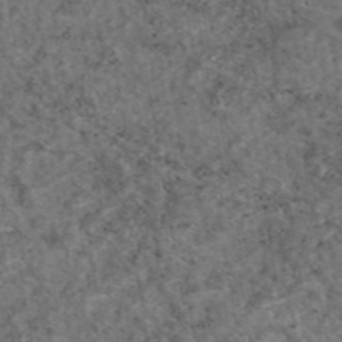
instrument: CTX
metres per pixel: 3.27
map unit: eAb
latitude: 46.4412
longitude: 117.9556
